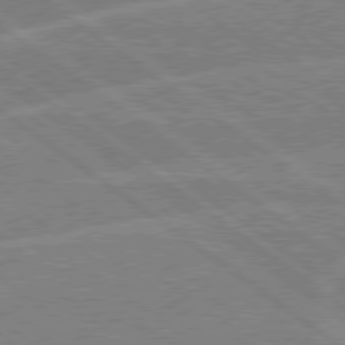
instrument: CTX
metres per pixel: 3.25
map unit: Hpe
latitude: 78.6302
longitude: -130.3090
